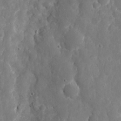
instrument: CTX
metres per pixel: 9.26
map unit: eHh
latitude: 9.6127
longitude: -72.0444
